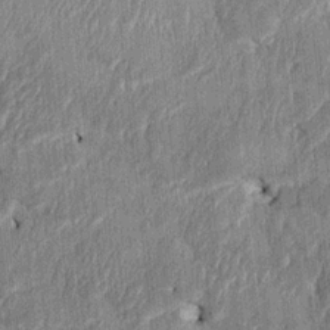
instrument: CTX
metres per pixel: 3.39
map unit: HNhu
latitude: 1.1214
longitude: -6.2900
